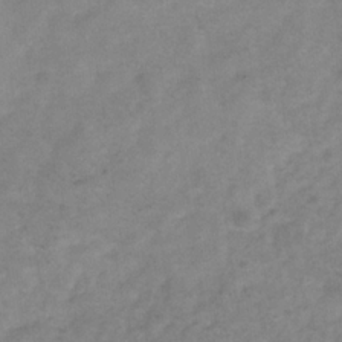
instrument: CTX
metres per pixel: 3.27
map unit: Hve
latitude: -32.6141
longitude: 89.6533
